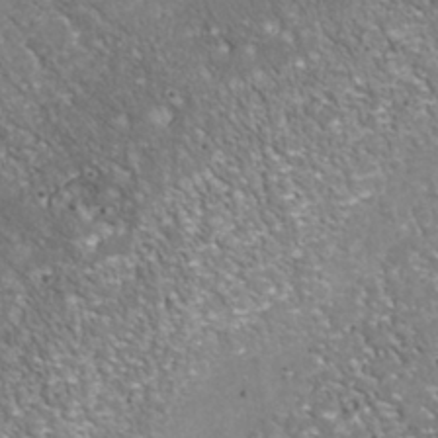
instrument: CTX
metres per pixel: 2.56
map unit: Nhu
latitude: -38.4440
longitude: -80.3089
